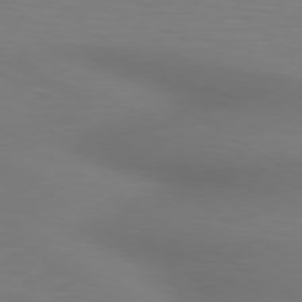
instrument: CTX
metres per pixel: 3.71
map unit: lApd
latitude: 80.3845
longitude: 120.3306
